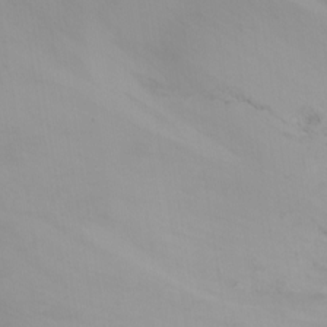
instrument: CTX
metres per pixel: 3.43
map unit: Nhu
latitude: -13.7856
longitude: -61.2159
